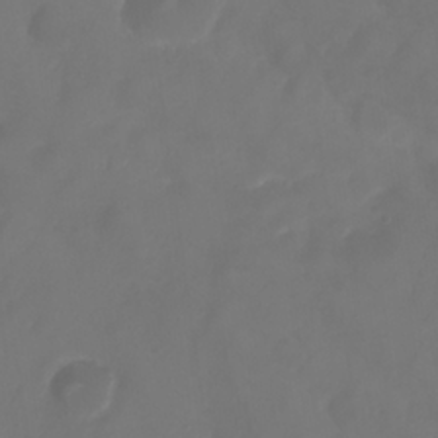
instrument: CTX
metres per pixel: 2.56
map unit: Nhu
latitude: 25.3292
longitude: -63.0081
